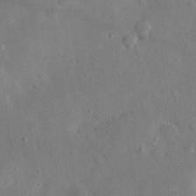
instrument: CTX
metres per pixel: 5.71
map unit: eHh
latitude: 25.5560
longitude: -67.6316
